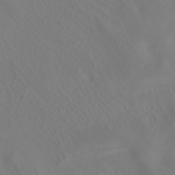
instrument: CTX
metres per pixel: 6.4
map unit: HNhu
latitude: -40.7085
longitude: 99.7289
